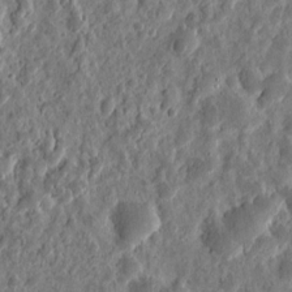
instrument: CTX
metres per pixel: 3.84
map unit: eHh
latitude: 9.8206
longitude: -73.6694
